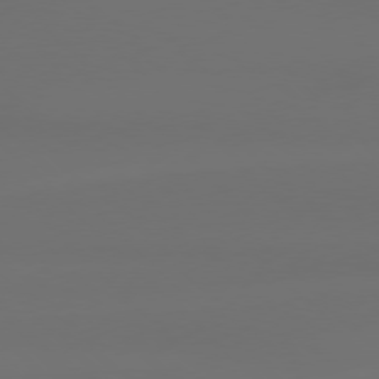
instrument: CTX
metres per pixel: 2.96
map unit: Hpe
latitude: 76.8002
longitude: -132.6868
